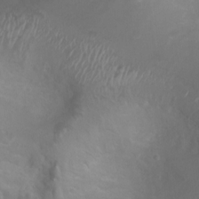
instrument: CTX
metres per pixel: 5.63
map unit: Ht
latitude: 4.0255
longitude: -19.9906
